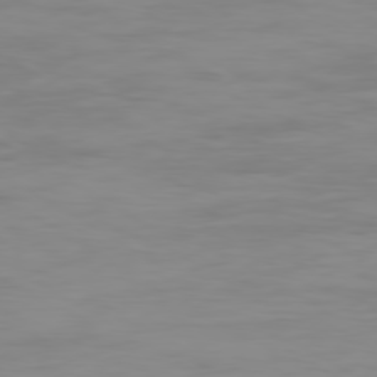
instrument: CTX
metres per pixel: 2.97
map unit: Ap
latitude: -79.3887
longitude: -77.5182
